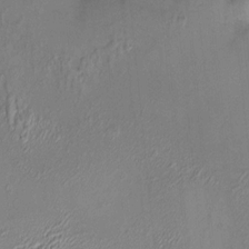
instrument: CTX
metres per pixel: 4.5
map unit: HNhu
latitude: 6.4412
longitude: 5.8611
